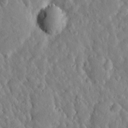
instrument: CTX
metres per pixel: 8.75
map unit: Htu
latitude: -4.8030
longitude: 173.3509
